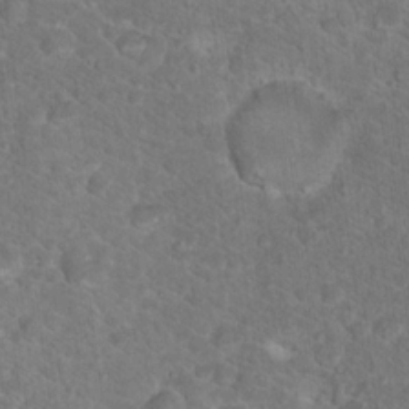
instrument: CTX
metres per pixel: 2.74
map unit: Hto
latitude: 18.2522
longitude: -37.0270
